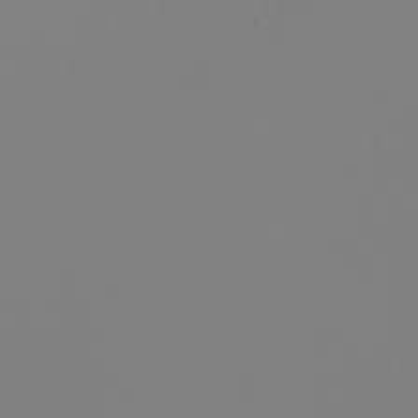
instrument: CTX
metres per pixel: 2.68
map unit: Nhu
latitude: -6.1228
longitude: -95.4993
